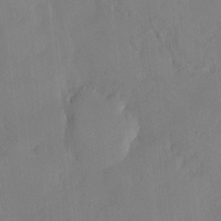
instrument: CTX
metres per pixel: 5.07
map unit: HNhu
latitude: 6.1200
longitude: 0.1228
